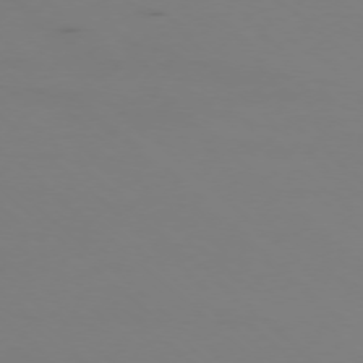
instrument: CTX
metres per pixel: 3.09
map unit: Ap
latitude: -76.5574
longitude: -67.5938
